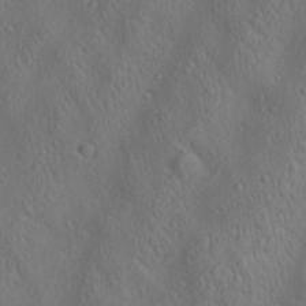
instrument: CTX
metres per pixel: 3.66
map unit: lAa
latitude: 22.6301
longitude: -138.0633
